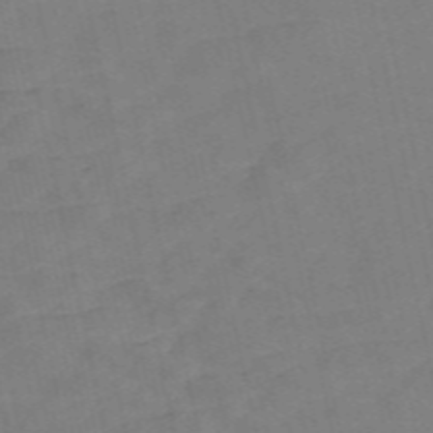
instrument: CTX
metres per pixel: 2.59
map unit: Nve
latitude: -58.0849
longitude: 50.5952
